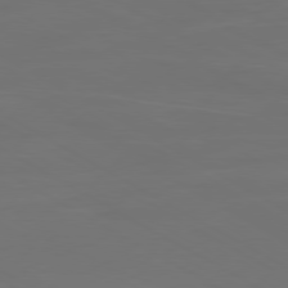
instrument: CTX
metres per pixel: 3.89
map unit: Ap
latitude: -80.5763
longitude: -60.4790
